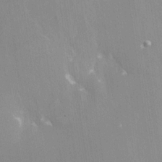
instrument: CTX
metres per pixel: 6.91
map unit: Nhe
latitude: -28.0850
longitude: -110.2334
